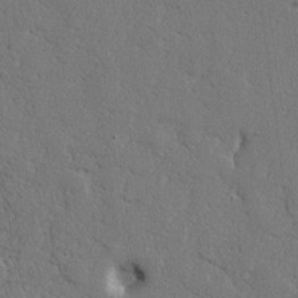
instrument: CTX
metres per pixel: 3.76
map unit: lHvf
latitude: 23.5938
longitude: 143.2376
